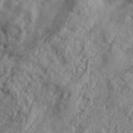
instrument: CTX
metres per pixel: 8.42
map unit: lHvf
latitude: 38.5924
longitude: -91.0836
